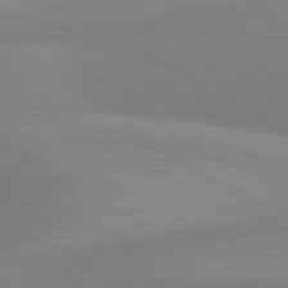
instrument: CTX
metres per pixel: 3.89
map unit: lApd
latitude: 80.7435
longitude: 124.7652
